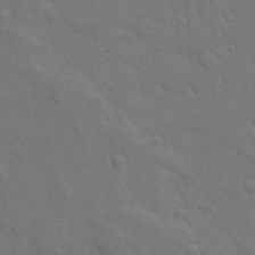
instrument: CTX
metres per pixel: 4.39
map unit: Ave
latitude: 23.4048
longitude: -135.0647
